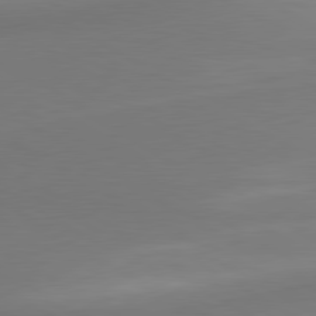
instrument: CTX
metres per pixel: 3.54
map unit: lApd
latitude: 80.1956
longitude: 174.1416
